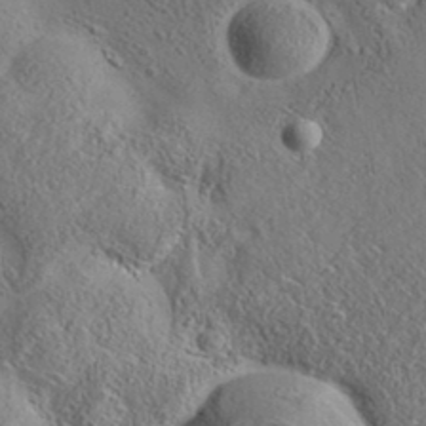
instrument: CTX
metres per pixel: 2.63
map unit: eAb
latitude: 35.7638
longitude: 110.2928
